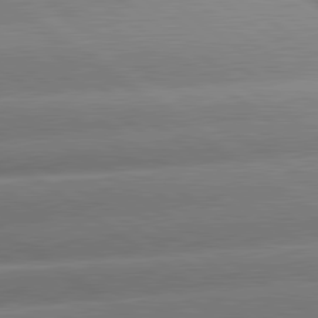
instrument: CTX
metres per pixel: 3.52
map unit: lApd
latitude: 81.0080
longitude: -157.5182
